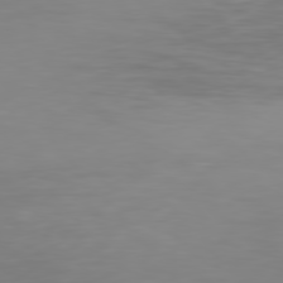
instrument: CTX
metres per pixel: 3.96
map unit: Hpe
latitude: 77.2159
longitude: -165.7072
